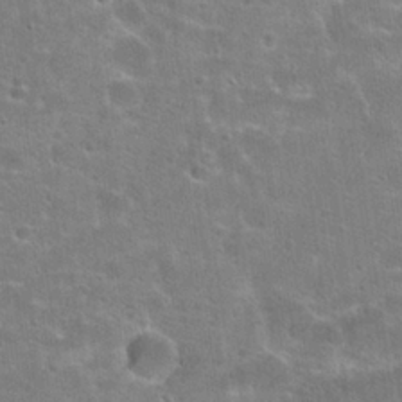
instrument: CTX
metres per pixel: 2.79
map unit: Hto
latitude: 23.2159
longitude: -44.4412
